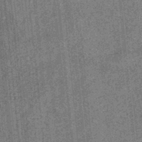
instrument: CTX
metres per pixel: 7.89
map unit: eHb
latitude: -35.0675
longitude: 79.2942
